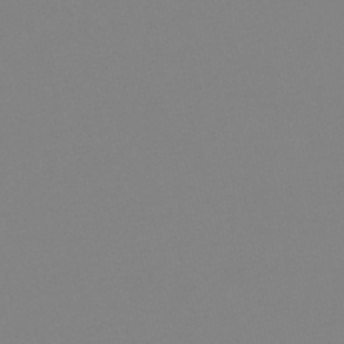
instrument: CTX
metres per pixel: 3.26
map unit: eHb
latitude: -48.8786
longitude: 86.5574
